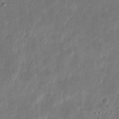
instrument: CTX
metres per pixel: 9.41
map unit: eHh
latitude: 8.5546
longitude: -71.9906
